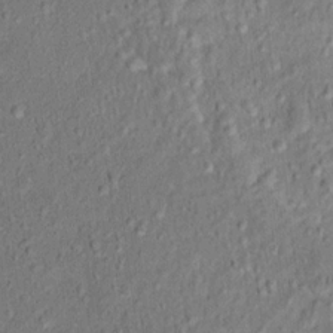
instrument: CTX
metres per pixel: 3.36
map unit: Hto
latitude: 12.6869
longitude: -38.7435
